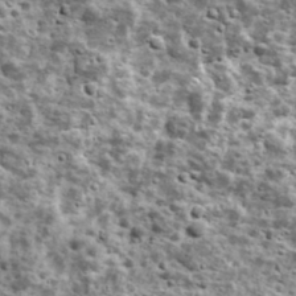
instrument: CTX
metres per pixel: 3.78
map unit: Ave
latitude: 16.9325
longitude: -134.5357
